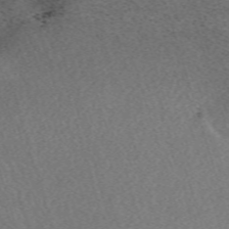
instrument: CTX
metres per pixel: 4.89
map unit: eHh
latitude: -62.2550
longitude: 51.7666
